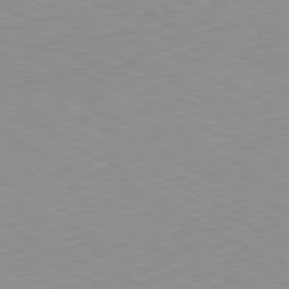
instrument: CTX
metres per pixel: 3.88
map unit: Ap
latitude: -81.4833
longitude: -69.5938
